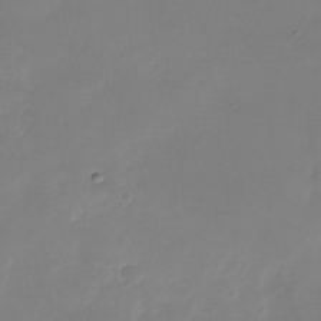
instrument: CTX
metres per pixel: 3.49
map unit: Nhu
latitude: -28.3873
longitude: -67.7827
